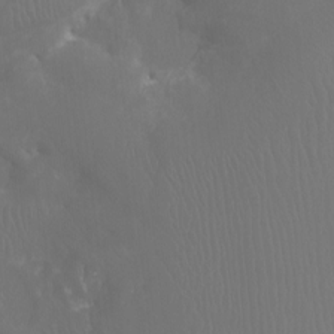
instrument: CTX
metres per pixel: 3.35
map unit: Ht
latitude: -4.2928
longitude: -62.1767
